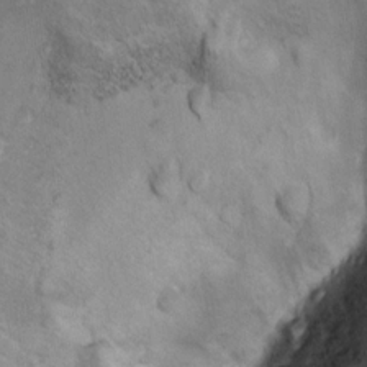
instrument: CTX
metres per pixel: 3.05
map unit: Ht
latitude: 11.0270
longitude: -32.1767
